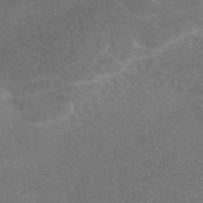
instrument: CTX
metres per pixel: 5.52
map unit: eAb
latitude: 47.2915
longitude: 106.1417
